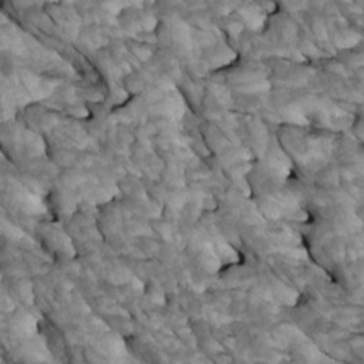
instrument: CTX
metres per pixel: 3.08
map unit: Htu
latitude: 1.6127
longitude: 143.8233
